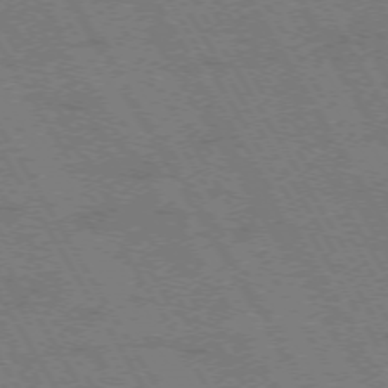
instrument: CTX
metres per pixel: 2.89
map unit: Hpe
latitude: -73.8044
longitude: 3.1620
